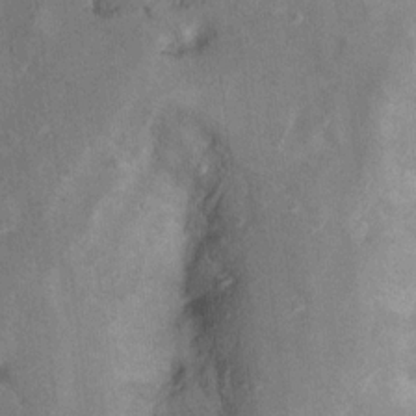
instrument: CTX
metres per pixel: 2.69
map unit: Nhu
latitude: 9.9906
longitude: -24.1577
